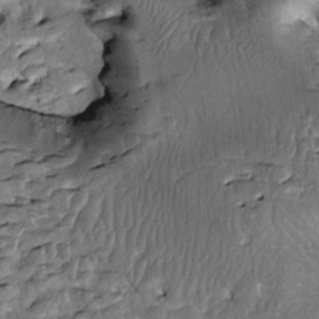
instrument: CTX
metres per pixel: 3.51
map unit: Htu
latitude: -2.3117
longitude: 148.9164
